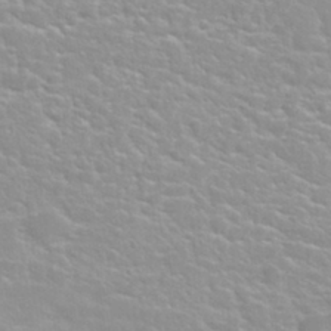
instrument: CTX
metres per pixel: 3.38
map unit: Nhu
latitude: 30.5168
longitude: -50.4790
